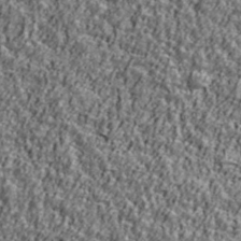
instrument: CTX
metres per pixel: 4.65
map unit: Ave
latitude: 42.1956
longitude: -111.9339
